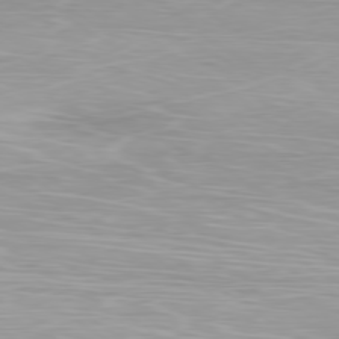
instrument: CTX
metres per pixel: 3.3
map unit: Ap
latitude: -79.1431
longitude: -93.5371
